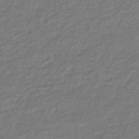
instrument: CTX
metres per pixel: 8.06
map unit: HNhu
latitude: -46.4251
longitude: 96.4251
